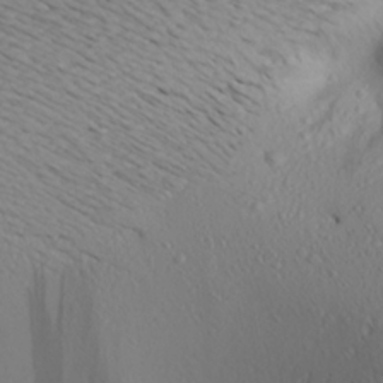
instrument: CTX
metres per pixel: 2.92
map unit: Aa
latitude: 22.8191
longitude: -144.3467
